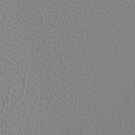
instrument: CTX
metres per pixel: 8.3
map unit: HNhu
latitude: -1.1054
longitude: 0.2551
